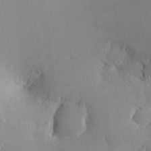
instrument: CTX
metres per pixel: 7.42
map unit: eHh
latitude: -4.0850
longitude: 16.0850
